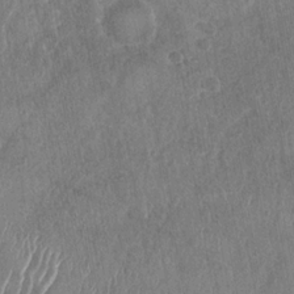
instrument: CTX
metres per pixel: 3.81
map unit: Nhu
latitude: -31.3320
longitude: -61.1403
